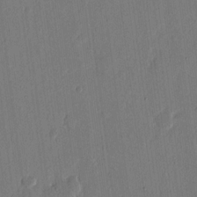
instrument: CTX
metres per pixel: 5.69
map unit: eHh
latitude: 15.6505
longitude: -69.4427
